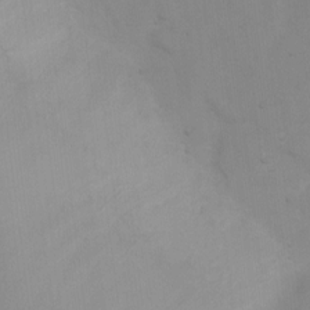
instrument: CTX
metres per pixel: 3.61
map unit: Ht
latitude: 2.5923
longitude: -23.1970
